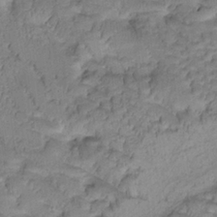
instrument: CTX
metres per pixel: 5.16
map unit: Htu
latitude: -1.0865
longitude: 173.1053
